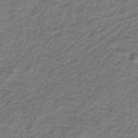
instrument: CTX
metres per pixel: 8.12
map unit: lHb
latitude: -32.2929
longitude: 65.6911
